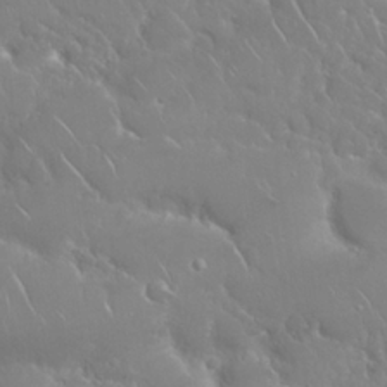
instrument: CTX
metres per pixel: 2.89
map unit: Nhu
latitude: 24.6301
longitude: -61.1970
